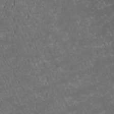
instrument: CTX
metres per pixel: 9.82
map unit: Htu
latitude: -5.5966
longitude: -73.5938
